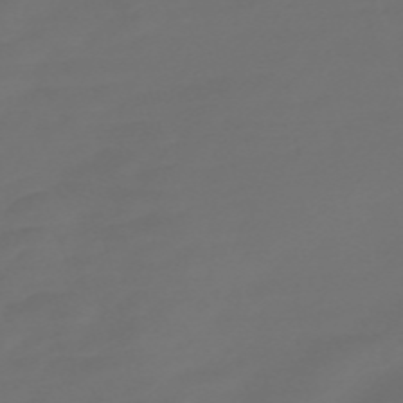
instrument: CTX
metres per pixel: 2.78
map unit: Nve
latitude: -58.8407
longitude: 56.6140
